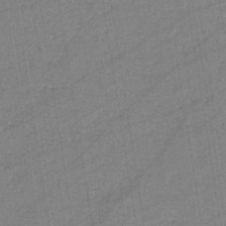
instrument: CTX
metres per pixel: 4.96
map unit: eHb
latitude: -37.9556
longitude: 78.1416
